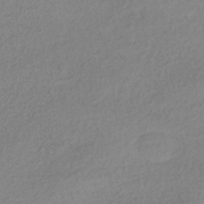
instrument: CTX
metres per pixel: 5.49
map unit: HNhu
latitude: -43.5210
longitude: 95.8233
